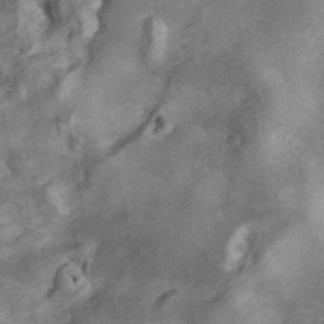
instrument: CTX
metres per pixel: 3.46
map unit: ANa
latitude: 42.4223
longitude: 16.6708
